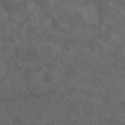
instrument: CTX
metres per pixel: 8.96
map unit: ANa
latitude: 43.4238
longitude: 24.4629
